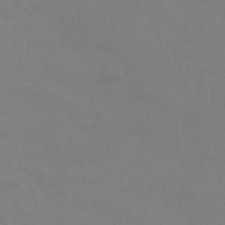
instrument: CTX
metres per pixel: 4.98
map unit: eHb
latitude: -43.9556
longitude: 89.1620
